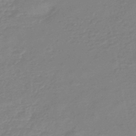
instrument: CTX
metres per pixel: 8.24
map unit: eHb
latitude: -45.4077
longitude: 81.6533
